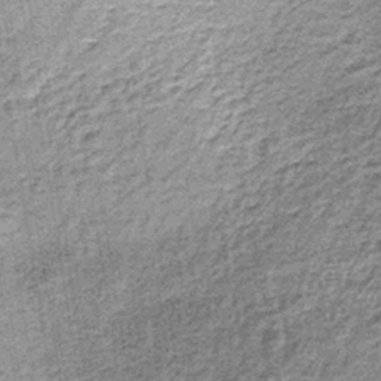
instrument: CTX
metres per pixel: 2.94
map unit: lHb
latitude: -36.6518
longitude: 64.8030
